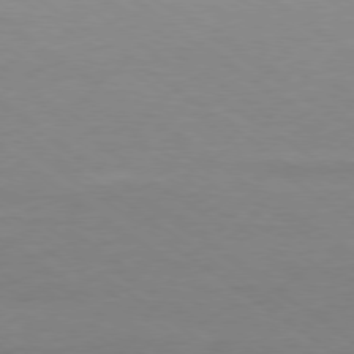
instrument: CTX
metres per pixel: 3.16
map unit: Ap
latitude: -79.2565
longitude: -96.7813
